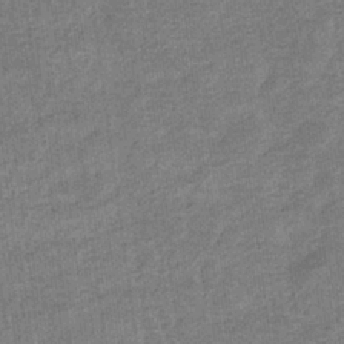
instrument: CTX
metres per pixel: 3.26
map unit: eHb
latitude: -36.2928
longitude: 79.9367
